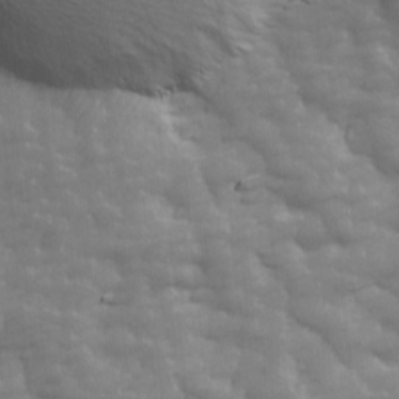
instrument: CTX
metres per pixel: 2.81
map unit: Ave
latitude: 13.7828
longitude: -105.2726
